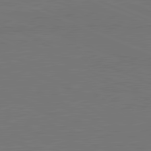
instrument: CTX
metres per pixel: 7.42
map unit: lApd
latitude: 81.8205
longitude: 149.2754
